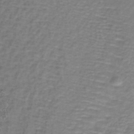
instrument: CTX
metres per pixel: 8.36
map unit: lHb
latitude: -40.1228
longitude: 58.7652
